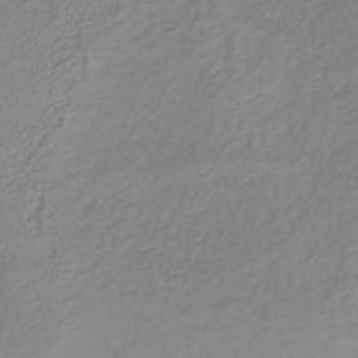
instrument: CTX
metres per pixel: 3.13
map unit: lHb
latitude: -41.2565
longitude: 67.3699
